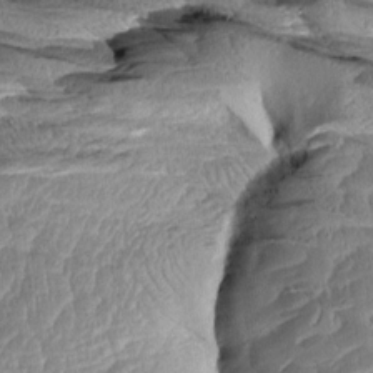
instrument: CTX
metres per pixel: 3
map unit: Aa
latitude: 8.5357
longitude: -133.1403
